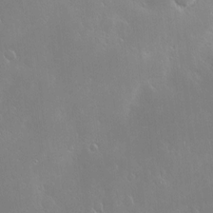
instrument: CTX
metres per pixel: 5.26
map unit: Hve
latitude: -10.0850
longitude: 173.9178
